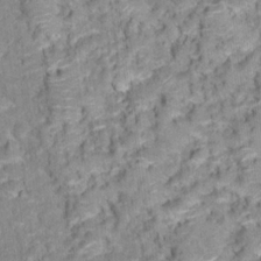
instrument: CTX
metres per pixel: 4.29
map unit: Hto
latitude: 16.7246
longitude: -36.5546
